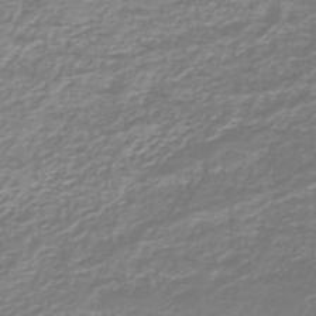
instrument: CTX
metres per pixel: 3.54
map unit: HNb
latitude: -45.4077
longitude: 55.1998
